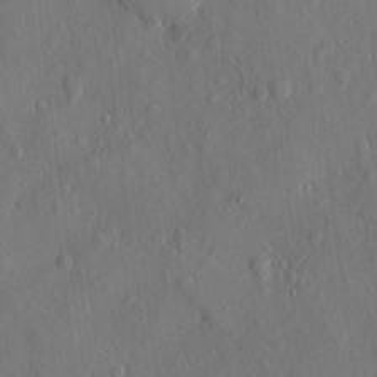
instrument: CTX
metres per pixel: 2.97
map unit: eHh
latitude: 4.7624
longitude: -73.3104
